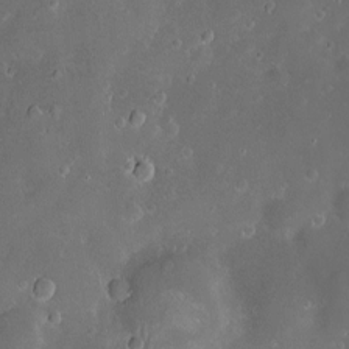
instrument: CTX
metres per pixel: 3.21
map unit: Hve
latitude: -11.2565
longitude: 174.9163
